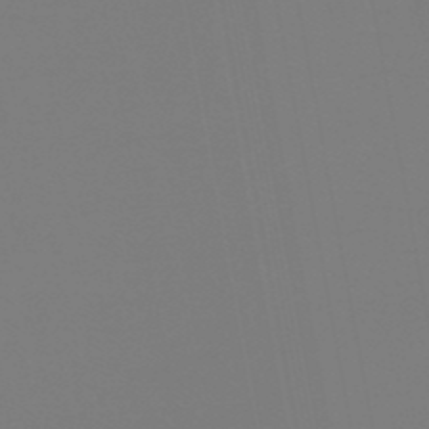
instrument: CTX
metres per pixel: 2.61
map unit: eHb
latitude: -50.3495
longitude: 74.8975
